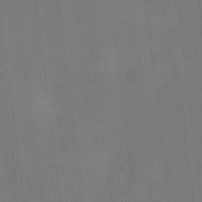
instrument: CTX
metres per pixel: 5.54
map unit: Hto
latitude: -12.2173
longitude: -40.4601
